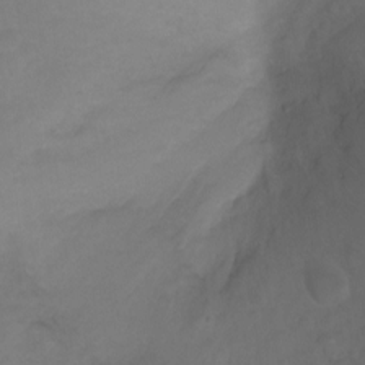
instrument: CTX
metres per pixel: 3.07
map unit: Ht
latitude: -11.3888
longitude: -35.4237
